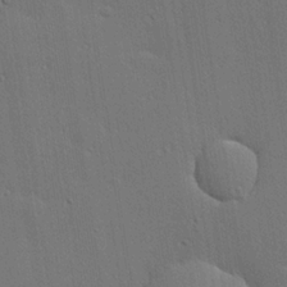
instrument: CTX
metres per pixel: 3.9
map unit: lHvf
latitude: 19.4804
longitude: 142.0850
